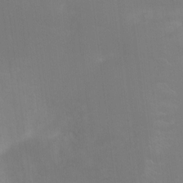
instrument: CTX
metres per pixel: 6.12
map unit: Nhu
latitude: -11.2187
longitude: -40.3845
